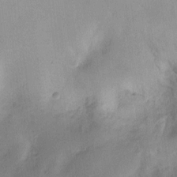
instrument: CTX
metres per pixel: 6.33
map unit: HNhu
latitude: 8.1389
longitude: -3.7638
